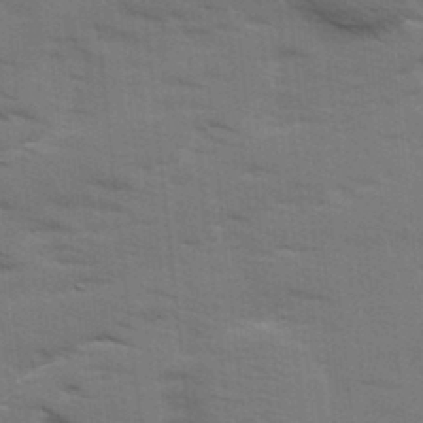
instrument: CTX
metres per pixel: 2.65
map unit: Ave
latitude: 13.4993
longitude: -102.6490
